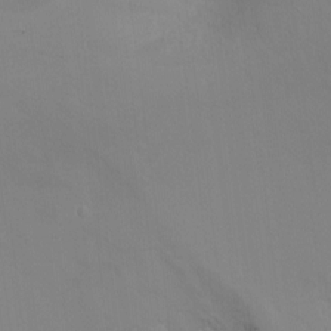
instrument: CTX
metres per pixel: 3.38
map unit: Ht
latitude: -17.0487
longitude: -40.2333
